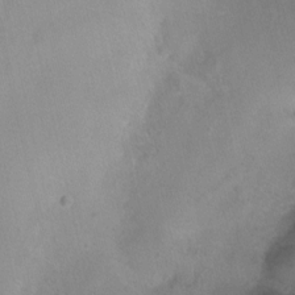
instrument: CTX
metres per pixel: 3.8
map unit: Nhu
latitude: 1.2159
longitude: -15.9906
